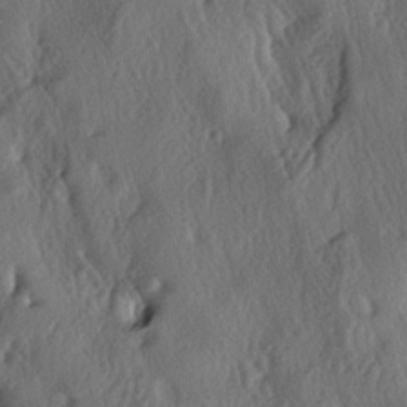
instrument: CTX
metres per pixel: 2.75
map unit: lAa
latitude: -5.2754
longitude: -124.5924
